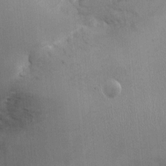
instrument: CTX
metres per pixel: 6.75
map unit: Nhu
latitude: -1.0487
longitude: -14.8380
